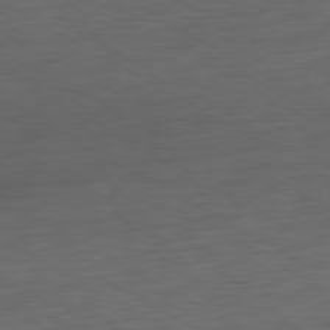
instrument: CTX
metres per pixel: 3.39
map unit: Ap
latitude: -80.3495
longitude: -102.6301
